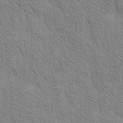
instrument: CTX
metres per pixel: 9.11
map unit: Htu
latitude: -3.7666
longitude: 170.5385
